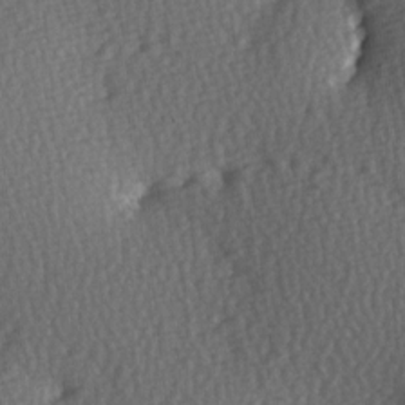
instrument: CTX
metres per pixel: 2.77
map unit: Hve
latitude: 2.5545
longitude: -121.1026
